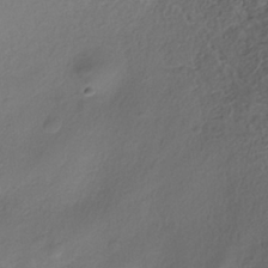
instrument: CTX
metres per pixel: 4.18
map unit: ANa
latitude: -37.1998
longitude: 95.1809
